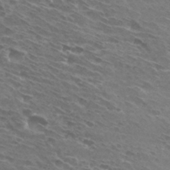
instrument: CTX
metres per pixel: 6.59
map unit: Hto
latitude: 31.9151
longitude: -43.2348
